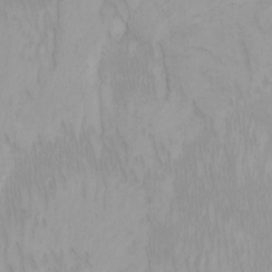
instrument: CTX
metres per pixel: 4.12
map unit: Htu
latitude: -7.5588
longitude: -67.5371
